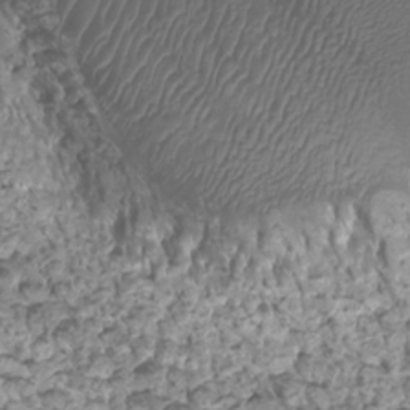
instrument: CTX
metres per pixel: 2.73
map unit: Htu
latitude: 3.1781
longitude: -21.2159
